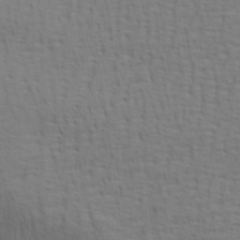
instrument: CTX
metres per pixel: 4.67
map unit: Aa
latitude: 28.8947
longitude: -139.3482
